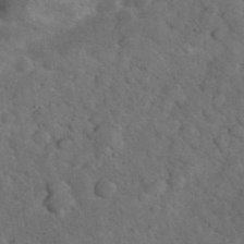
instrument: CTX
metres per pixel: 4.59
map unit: eHh
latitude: 37.5182
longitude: -67.0458
